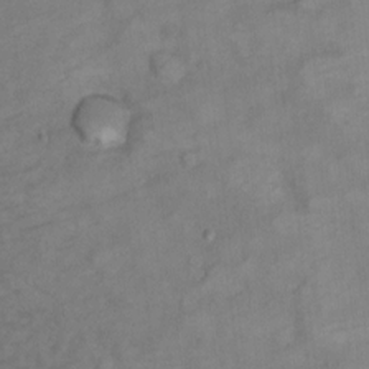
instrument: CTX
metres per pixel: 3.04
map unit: Ht
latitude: 6.0255
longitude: -36.4601
